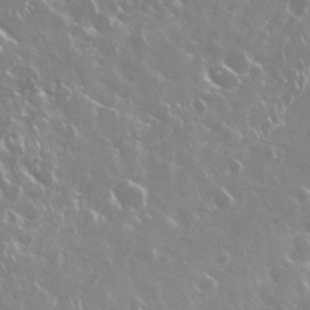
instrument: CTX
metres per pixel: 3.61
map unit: Nhu
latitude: 29.1970
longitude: -60.6112
